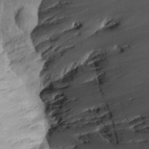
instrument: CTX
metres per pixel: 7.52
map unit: Aa
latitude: 13.0081
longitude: -143.4427
